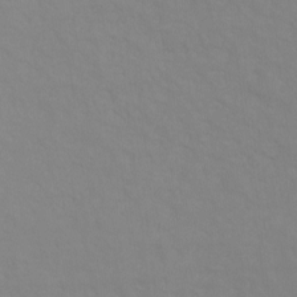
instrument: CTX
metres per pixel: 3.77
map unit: Ht
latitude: -9.2376
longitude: -34.7246
